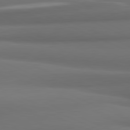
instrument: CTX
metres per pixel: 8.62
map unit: lApd
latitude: 81.6694
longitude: 171.9367
